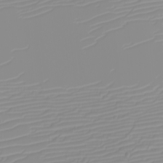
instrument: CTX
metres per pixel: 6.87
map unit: eHh
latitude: -6.0661
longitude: -84.9136
